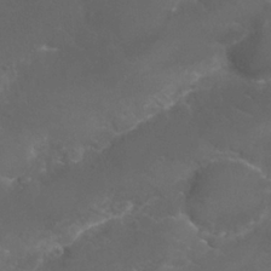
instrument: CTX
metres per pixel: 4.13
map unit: Nhu
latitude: 27.3482
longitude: -61.0269
